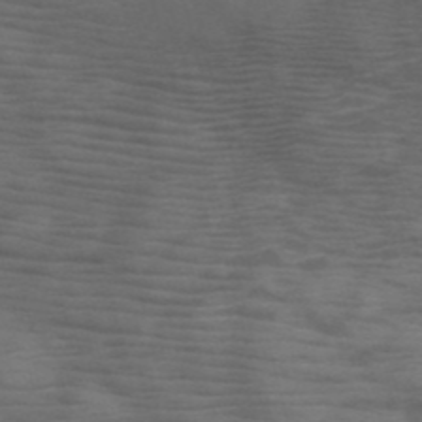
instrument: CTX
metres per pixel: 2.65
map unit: HNb
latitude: -50.5385
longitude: -46.3090
